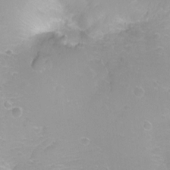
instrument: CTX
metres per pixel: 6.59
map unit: Ht
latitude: -8.0661
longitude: -35.7260
